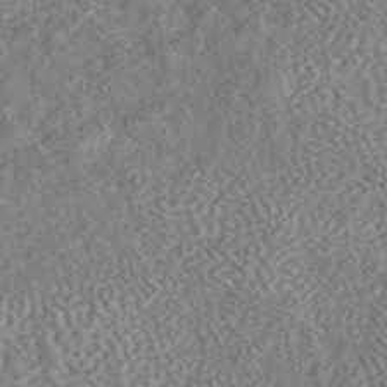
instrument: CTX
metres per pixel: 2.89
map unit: eAb
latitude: 44.0822
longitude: 124.4440
